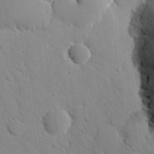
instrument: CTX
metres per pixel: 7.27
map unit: eHh
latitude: 25.9150
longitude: -77.9339
